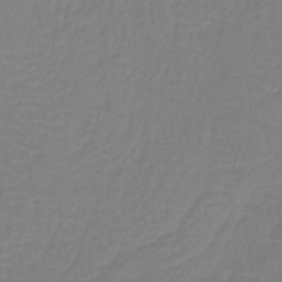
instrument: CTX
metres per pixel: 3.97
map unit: lHb
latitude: -40.6896
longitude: 59.9745
